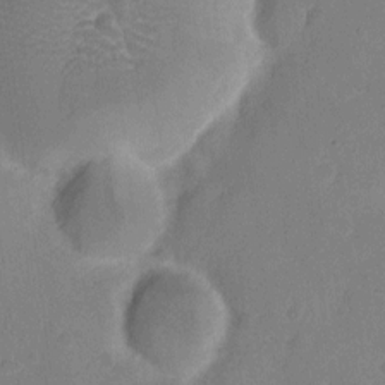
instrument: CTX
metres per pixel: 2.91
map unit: eHh
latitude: 6.0444
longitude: -66.8380
